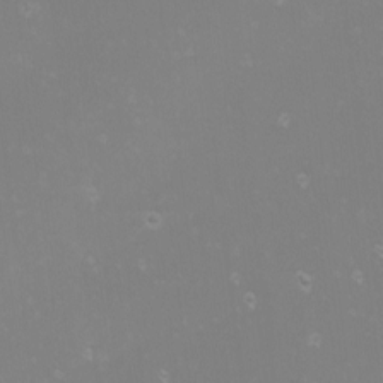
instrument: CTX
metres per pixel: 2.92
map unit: eHh
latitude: -6.2928
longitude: -88.1011
